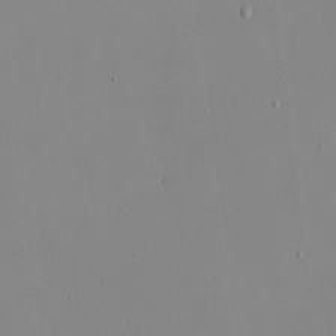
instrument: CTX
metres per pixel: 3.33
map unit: eHh
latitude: -5.7288
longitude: -80.5546
